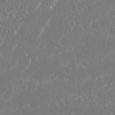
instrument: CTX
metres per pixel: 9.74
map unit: Nhu
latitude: 26.1389
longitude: -60.1011
